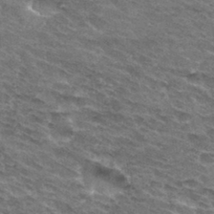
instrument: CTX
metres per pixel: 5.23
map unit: Hto
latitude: 32.1767
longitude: -44.8191
